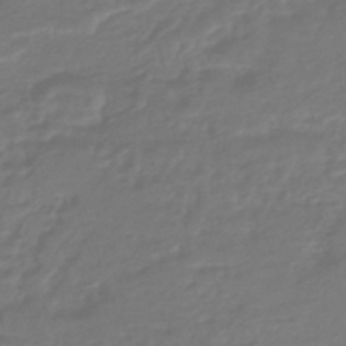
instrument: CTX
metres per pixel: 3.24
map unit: HNhu
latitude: -46.8219
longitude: 96.4251
